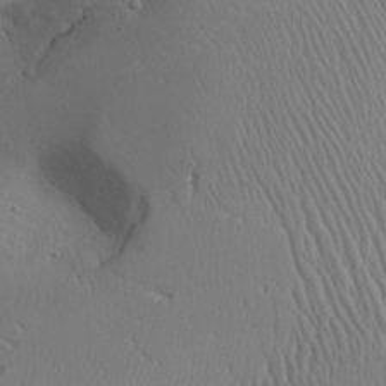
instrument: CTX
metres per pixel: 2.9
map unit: Aa
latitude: 31.6694
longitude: -143.6505
